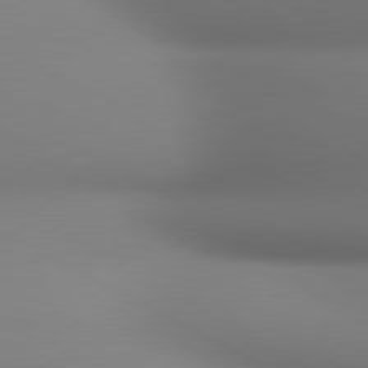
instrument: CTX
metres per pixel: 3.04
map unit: lApd
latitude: 80.7246
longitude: 136.1983
